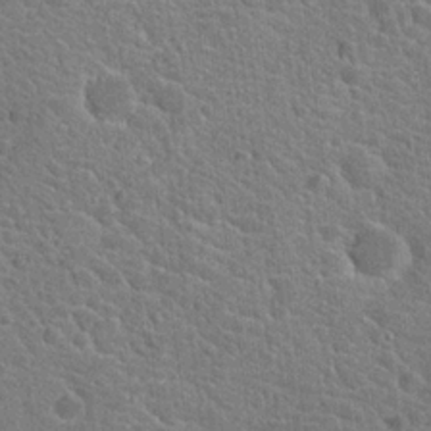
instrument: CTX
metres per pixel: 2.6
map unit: Hto
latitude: 19.4804
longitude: -33.5938
